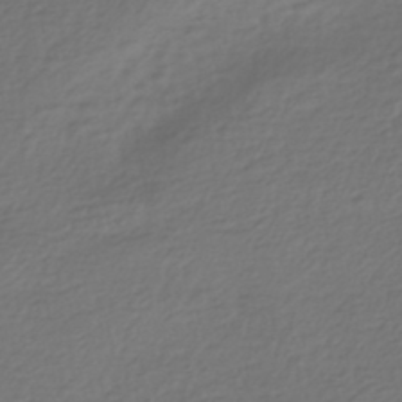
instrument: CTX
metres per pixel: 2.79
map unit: HNhu
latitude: -43.7099
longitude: 97.1809
